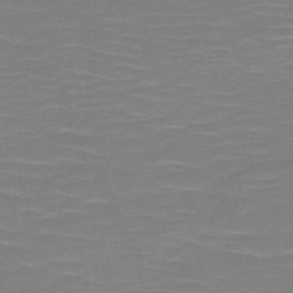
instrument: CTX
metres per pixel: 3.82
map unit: HNb
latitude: -50.7085
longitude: -46.4601
